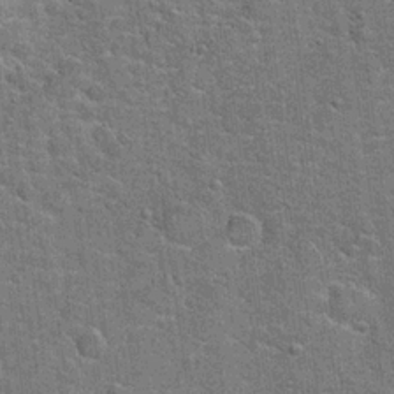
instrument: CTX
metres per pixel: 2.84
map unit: Hto
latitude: 20.6113
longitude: -49.2159
